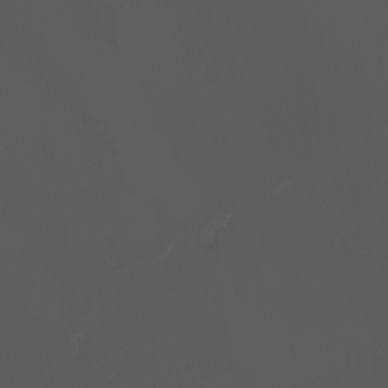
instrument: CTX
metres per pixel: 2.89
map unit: eHh
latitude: -2.8785
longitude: 19.8989
